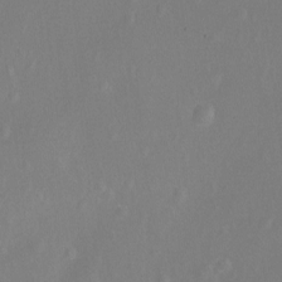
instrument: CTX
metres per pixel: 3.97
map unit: Nhu
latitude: -12.9920
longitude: -38.8569
